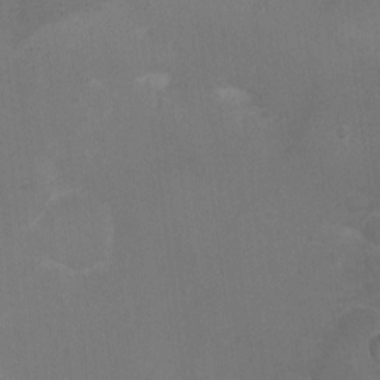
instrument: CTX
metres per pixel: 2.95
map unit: eHh
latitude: -6.4629
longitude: -78.9136
